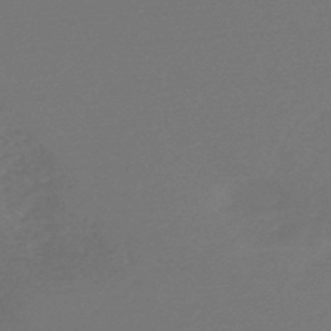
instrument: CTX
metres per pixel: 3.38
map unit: HNb
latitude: -47.7477
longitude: 57.7477
